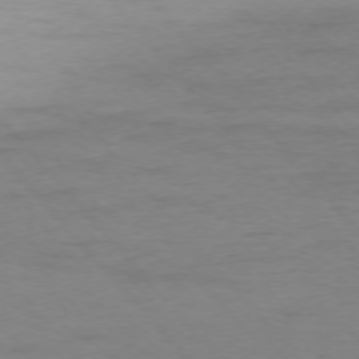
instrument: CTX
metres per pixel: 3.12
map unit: Ap
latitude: -76.1984
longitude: -83.7071
